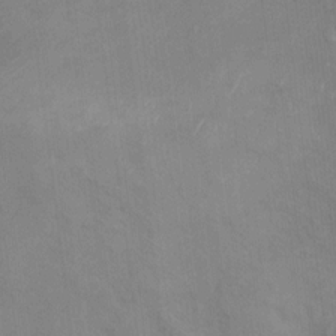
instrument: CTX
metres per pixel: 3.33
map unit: Hto
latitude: 6.4790
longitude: -37.5182
